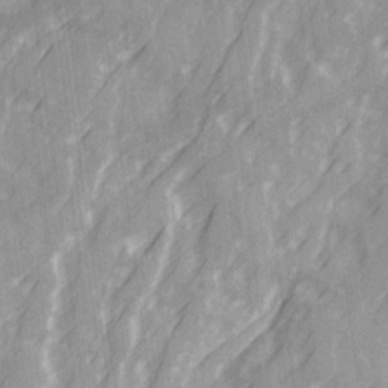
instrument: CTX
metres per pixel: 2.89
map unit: Ave
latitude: 20.5546
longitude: -131.8206
